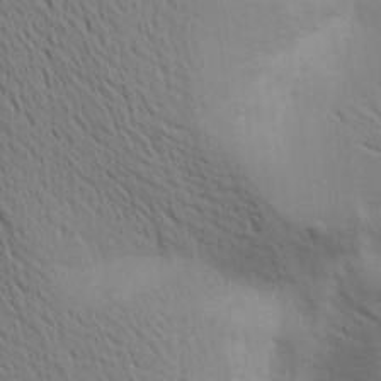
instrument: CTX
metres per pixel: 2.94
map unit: Aa
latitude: 15.6883
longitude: -147.6694
